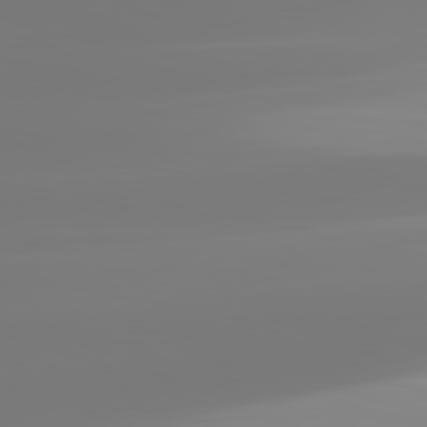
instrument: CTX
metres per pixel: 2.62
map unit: lApd
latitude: 81.8583
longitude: -149.5938
